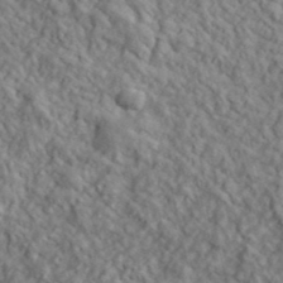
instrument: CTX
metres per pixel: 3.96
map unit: lHvf
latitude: 39.6883
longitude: -89.4805
